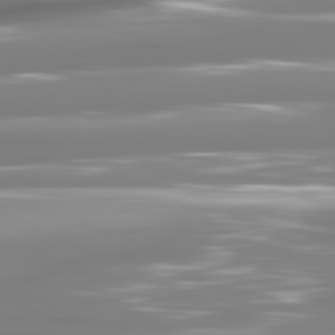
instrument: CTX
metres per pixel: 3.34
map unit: lApd
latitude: 81.2915
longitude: -140.5356
